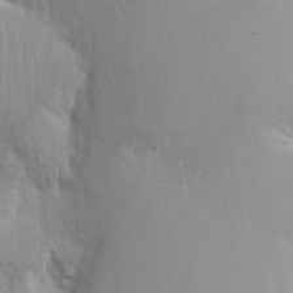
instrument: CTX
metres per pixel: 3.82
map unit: Nhe
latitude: -2.3306
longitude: -59.3293
